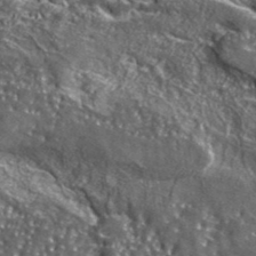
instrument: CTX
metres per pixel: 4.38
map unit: lHvf
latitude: 41.9339
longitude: -90.1200
